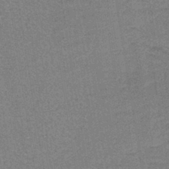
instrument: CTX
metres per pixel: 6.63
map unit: lHb
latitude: -40.7841
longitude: 57.4454
